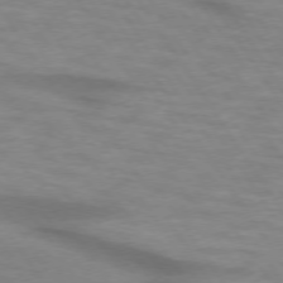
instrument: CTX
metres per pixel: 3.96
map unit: lApd
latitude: 74.3845
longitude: -58.7435
